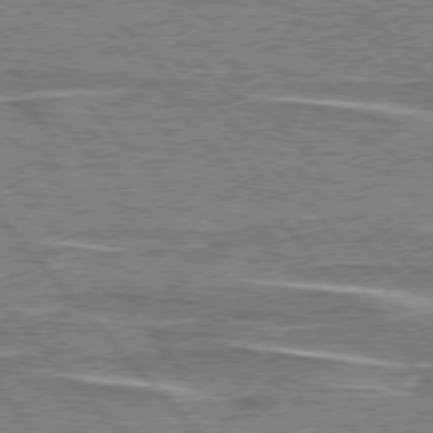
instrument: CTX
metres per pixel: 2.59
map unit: lApd
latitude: 76.5168
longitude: -80.6301
